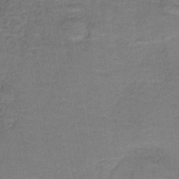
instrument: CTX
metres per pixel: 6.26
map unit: HNb
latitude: -37.3320
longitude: 52.0850
